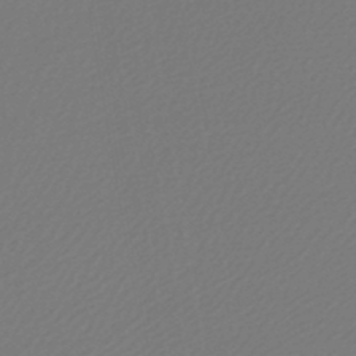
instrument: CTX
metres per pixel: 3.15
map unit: lHb
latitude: -45.9745
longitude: 60.0094
